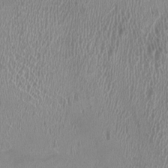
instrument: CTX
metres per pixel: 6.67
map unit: HNhu
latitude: -1.7667
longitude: -0.2711
